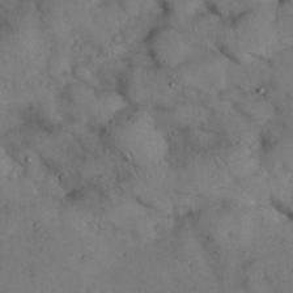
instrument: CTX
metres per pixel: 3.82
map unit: Nhu
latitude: 27.3671
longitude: -70.8947
